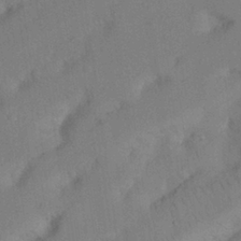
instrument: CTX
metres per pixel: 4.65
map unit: Nhu
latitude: 26.9703
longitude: -70.4979
